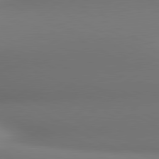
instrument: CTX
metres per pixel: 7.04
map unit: lApd
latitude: 80.7624
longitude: 136.1228
